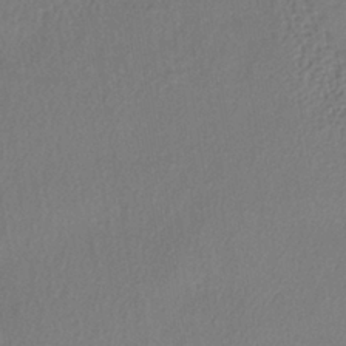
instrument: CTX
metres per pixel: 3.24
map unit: lHb
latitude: -37.8422
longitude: 69.1242
